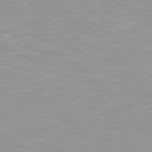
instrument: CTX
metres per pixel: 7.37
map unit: Hpe
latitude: 78.5546
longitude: -151.0647
